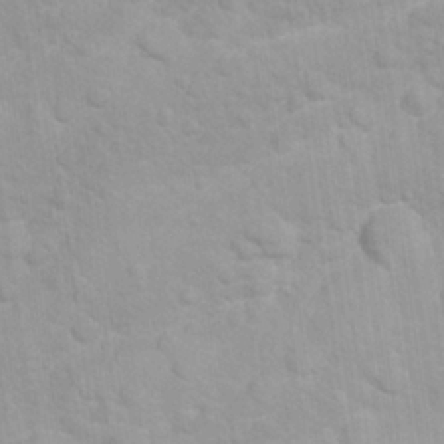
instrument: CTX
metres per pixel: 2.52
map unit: Nhu
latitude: 26.4601
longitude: -62.2523
